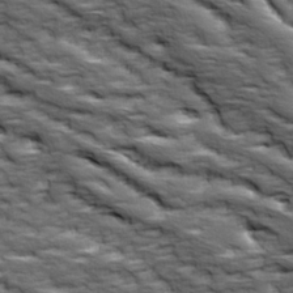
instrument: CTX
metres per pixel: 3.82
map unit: Ave
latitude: 17.9150
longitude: -135.7638
